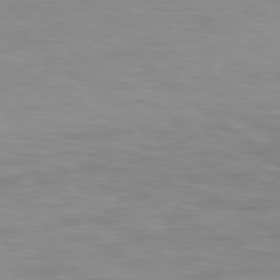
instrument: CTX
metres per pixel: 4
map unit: Hpe
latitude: 78.5735
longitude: 175.1431
